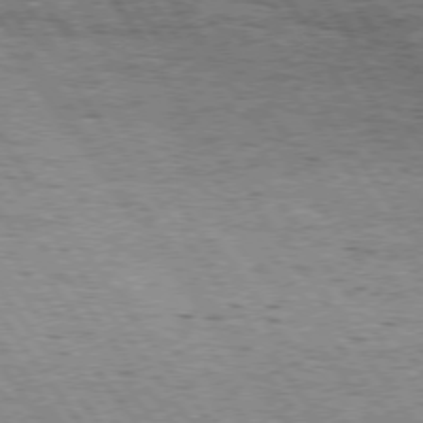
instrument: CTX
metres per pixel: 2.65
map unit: Hpe
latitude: 74.8002
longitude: -151.7827
